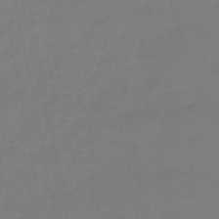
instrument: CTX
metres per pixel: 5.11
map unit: lHb
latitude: -49.1431
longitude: 78.5384
